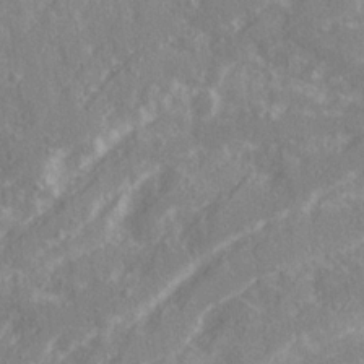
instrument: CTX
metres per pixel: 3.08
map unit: Ave
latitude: 21.1214
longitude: -130.5168
